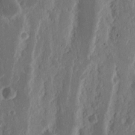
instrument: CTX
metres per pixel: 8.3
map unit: Nhu
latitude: 15.9906
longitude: -73.8962
